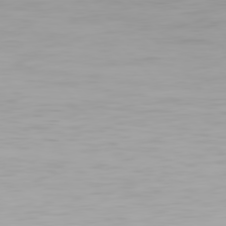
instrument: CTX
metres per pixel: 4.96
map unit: Hpe
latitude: 77.6694
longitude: -165.8016
